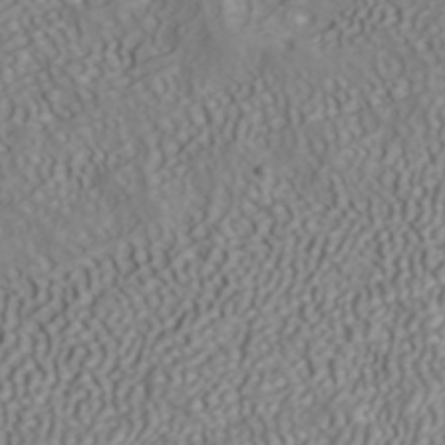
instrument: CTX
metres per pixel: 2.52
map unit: ANa
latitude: 40.9702
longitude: 54.3684
